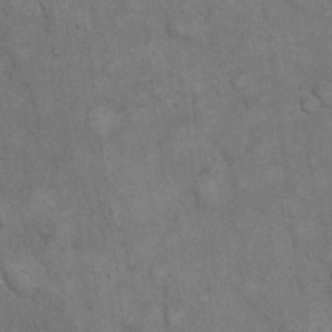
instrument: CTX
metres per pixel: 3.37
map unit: eHh
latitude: 17.7261
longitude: -63.1970
